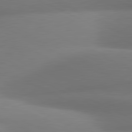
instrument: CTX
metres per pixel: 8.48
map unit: lApd
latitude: 81.0458
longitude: 131.8422
